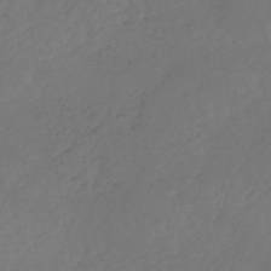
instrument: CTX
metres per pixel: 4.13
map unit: HNb
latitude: -49.8045
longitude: -53.5938
